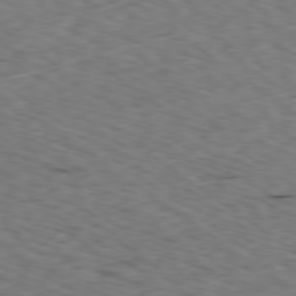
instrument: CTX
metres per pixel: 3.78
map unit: Ap
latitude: -79.2754
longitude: -73.0459
